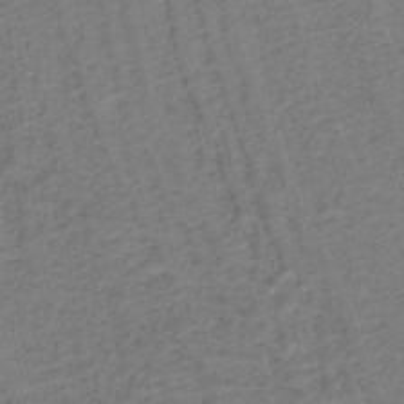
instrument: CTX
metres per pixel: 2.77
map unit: lHb
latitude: -41.6344
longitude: 53.2565
